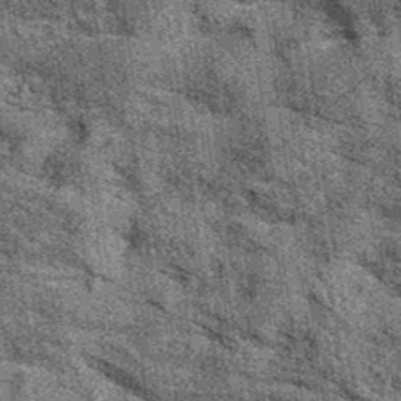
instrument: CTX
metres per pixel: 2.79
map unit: eAb
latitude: 36.3467
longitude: 108.0661
